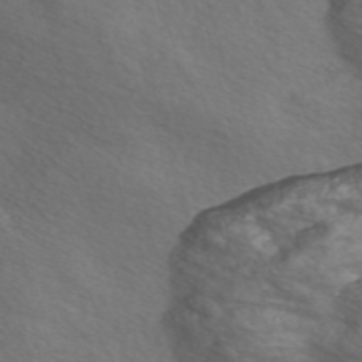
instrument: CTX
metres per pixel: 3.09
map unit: Nve
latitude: -56.7652
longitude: 54.8030
